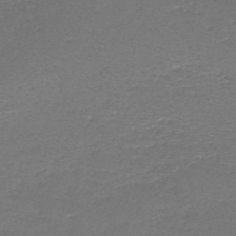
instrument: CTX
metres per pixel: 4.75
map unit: HNb
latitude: -48.6708
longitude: -41.6693
